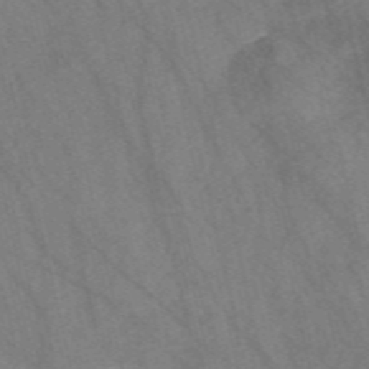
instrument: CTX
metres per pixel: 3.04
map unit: Nve
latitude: -56.9541
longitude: 54.2929
